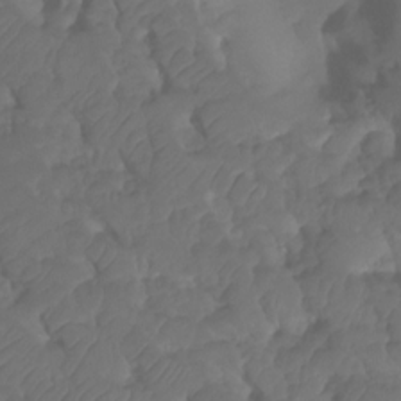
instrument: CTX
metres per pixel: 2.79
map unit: HNhu
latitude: -24.3684
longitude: 50.1984
